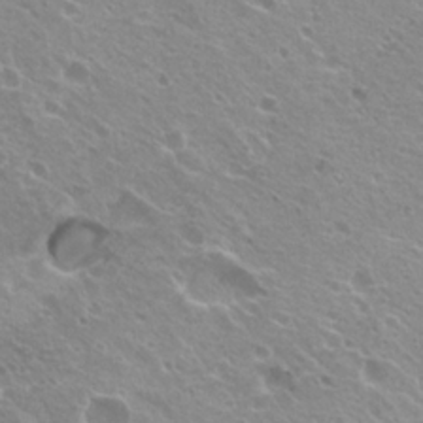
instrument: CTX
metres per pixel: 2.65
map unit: Hto
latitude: 20.6302
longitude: -33.7450
